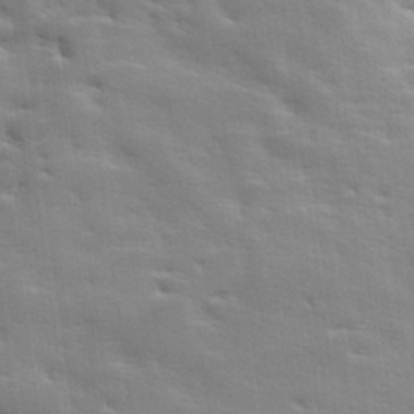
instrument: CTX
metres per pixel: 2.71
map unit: lHvf
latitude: 25.4426
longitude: 143.5777
